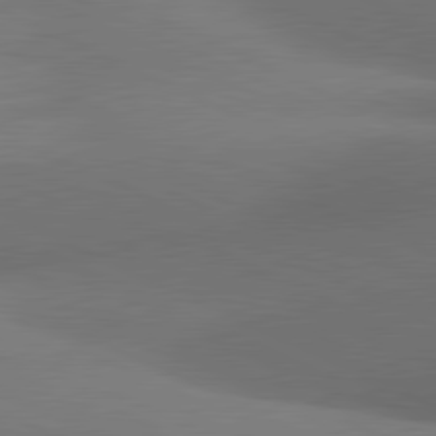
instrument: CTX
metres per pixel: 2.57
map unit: lApd
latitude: 81.1403
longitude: 133.4455
